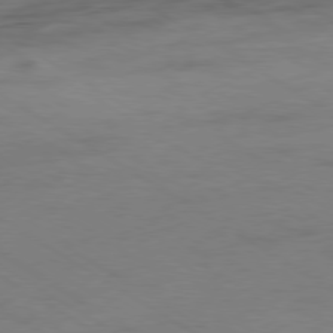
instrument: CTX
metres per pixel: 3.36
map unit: Ap
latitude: -79.9367
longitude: -52.3656
